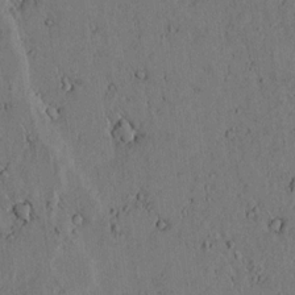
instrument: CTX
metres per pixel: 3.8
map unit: lAvf
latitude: 4.7624
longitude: 159.3320
